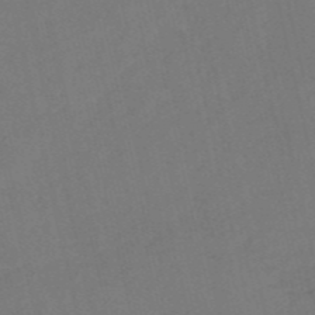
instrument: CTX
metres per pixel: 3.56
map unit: HNb
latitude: -53.3320
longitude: -48.6490
